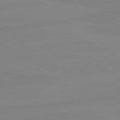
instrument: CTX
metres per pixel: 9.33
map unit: lApd
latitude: 81.1214
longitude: -178.4223
